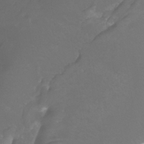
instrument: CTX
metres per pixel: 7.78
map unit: Htu
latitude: -12.6141
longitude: -45.9528
